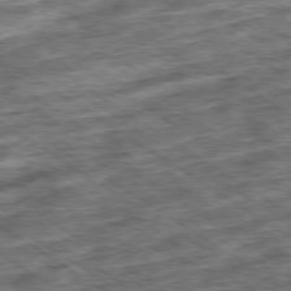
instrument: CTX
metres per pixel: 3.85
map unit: Ap
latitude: -79.5399
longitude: -49.3293
